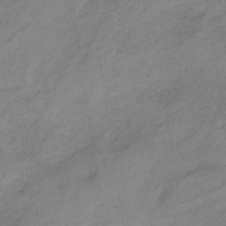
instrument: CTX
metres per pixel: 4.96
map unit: HNb
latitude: -33.5588
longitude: 58.5195
